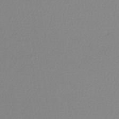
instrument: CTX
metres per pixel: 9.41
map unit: lHb
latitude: -44.7841
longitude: 68.4629
